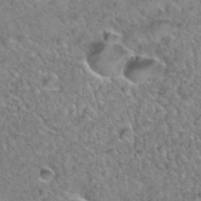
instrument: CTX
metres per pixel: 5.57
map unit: Hto
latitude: 35.3670
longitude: -48.1956
